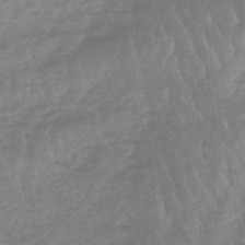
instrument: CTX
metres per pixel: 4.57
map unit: lHb
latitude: -47.5210
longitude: 76.1417
